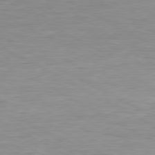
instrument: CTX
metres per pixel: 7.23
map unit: Ap
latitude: -81.2376
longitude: -78.3656
